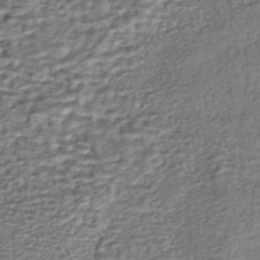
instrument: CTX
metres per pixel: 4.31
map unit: HNhu
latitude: -45.3888
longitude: 106.0850
